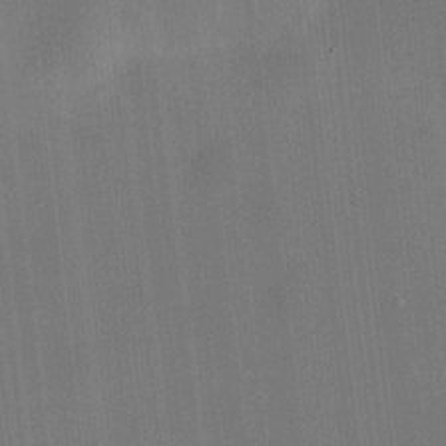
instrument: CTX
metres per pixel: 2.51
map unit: HNhu
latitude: 10.3656
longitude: 10.6708
